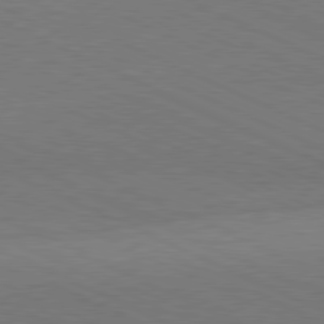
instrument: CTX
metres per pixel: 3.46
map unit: Hpe
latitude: -81.5210
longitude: 15.1620
